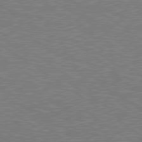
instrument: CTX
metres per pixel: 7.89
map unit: lApd
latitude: 79.5371
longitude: 170.1039
